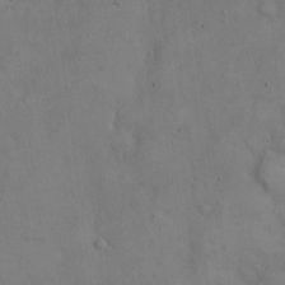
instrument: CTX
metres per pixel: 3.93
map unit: Hto
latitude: 15.0270
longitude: -60.1011
